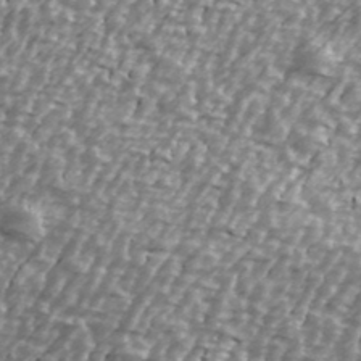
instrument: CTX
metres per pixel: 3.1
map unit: Ave
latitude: 40.4412
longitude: -112.4979
